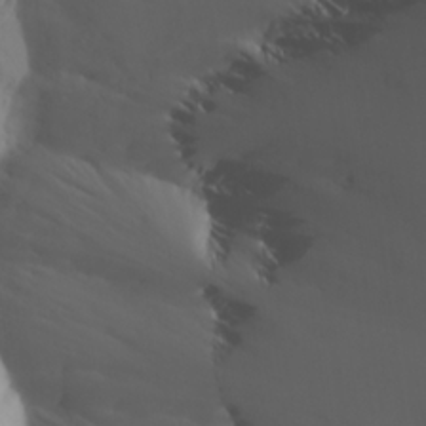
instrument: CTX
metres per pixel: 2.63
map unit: Aa
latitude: 24.1766
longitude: -127.3482
